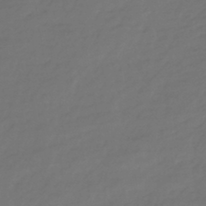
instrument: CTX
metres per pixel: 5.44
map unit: eHb
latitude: -43.7288
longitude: 86.8408
